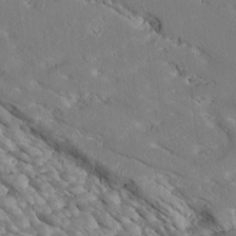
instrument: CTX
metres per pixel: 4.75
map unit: Htu
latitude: 2.6868
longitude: 143.4265
